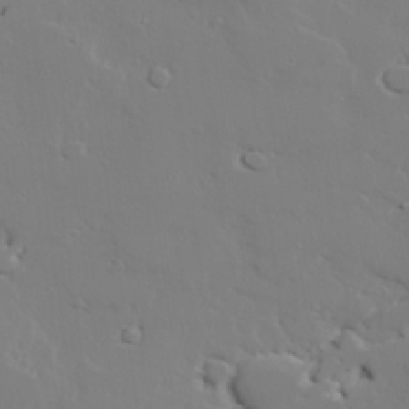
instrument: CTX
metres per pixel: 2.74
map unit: lAvf
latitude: 27.4615
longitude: -108.0633
